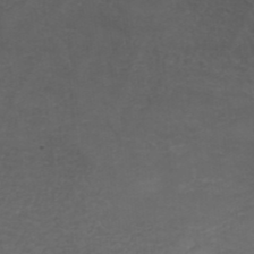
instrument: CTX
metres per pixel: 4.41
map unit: ANa
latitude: 41.1403
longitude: 53.3509
